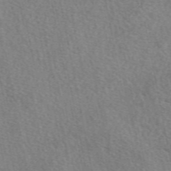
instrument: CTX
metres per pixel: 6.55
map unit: eAb
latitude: 49.8205
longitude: 112.5763
